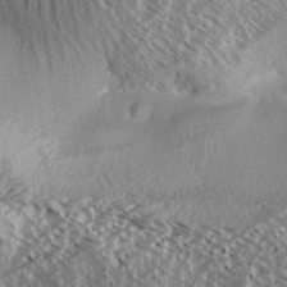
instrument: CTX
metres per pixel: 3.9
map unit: Aa
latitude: 33.2726
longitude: -139.0836
